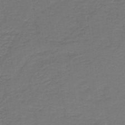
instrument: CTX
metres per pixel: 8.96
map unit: HNb
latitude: -43.6910
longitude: 49.7289
